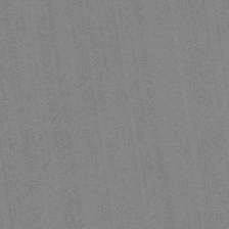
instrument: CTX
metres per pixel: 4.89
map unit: ANa
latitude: -38.2740
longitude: 95.3131
